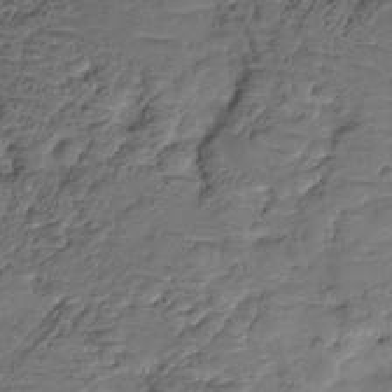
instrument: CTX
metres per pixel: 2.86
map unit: HNhu
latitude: -21.3320
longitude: 84.6140
